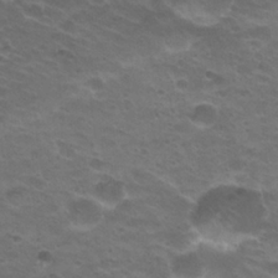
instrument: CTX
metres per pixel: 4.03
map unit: Hto
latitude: 25.0836
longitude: -29.8583
